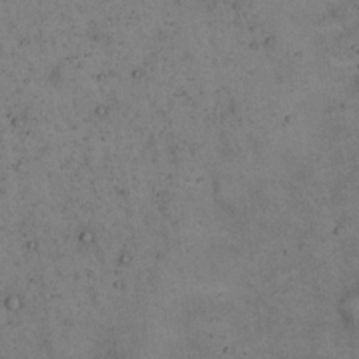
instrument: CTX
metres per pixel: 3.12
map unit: Hto
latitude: 15.8962
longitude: -61.8016
